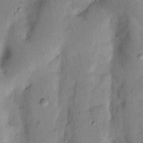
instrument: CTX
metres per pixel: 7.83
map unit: Nhu
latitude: 13.3293
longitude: -29.7449
